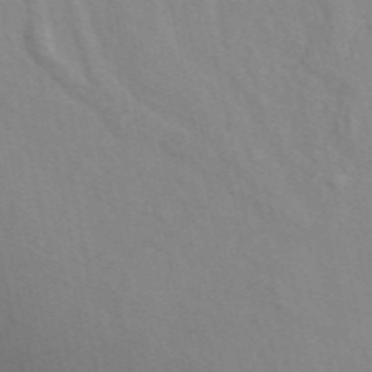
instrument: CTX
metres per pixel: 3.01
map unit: ANa
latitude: 49.9150
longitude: -73.2348
